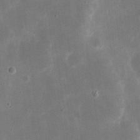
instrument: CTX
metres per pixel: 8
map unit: eHh
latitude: 20.5357
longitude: -67.5182
